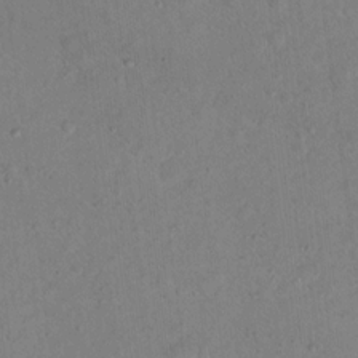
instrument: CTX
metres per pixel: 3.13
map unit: Nhu
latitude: 13.9150
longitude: -36.9514
